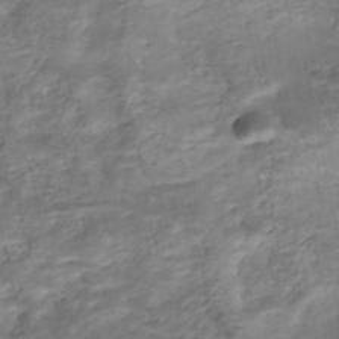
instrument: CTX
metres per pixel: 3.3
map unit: Nhe
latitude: -48.1795
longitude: -171.7261
